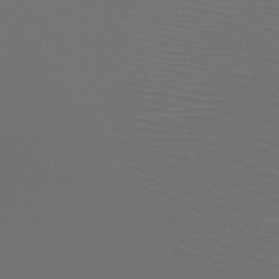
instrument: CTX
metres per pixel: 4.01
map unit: HNb
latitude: -47.9745
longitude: -43.9528
